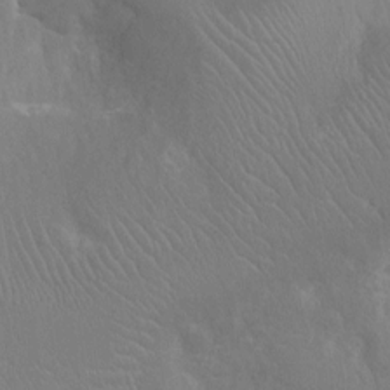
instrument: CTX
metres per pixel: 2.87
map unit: Nhu
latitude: -14.9731
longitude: -25.3859
